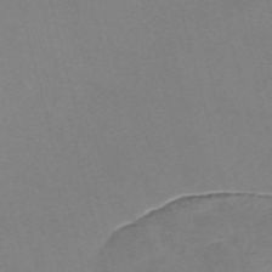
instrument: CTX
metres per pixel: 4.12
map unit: Nve
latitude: -58.0283
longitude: 58.9541
